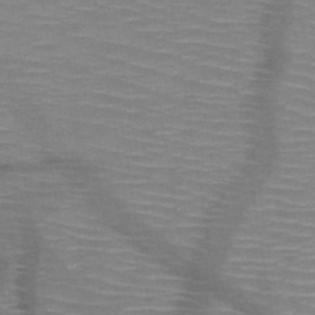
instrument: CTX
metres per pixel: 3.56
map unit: HNb
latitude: -48.0472
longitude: -44.8569
